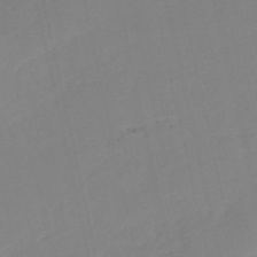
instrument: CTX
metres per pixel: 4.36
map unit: HNb
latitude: -53.5210
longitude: -39.1970
